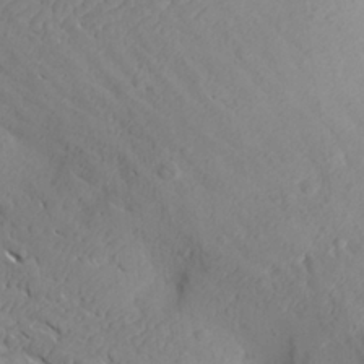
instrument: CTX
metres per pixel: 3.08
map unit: Aa
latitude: 25.2159
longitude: -143.6694
